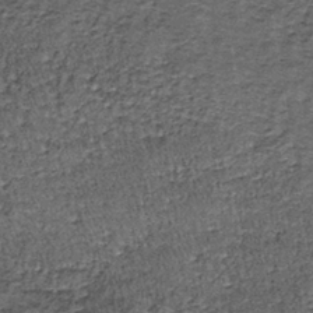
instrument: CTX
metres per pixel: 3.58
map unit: lHb
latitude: -39.0486
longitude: 66.2362
